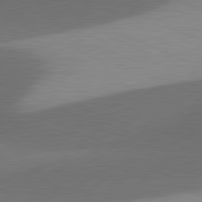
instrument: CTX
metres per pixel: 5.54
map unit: lApd
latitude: 81.4804
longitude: 137.6155
